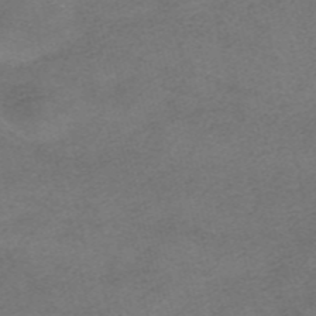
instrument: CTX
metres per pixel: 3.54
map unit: HNhu
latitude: -40.2928
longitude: 104.0472
